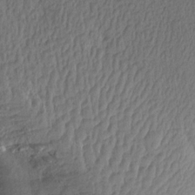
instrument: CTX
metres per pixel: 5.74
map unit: Aa
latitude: 15.2159
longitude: -146.2334
